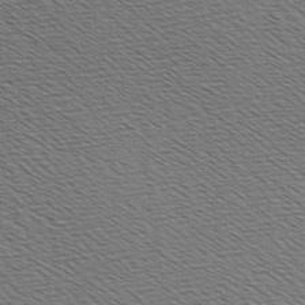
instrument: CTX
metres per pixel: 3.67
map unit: Hve
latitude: 3.1970
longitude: -125.1781
